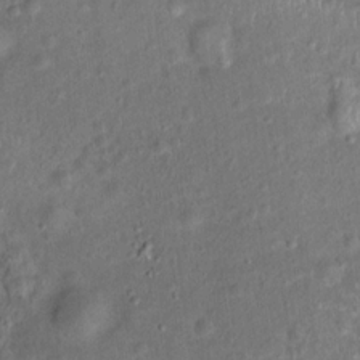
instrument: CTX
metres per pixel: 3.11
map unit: Ht
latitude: 14.5168
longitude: -41.1970
